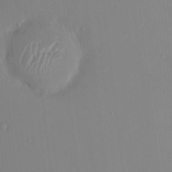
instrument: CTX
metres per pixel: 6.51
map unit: HNhu
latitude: 5.6694
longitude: 1.7856
